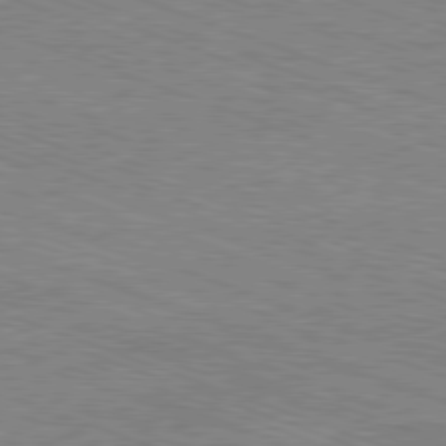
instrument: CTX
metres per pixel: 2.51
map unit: Ap
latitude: -81.6344
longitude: -74.1767
